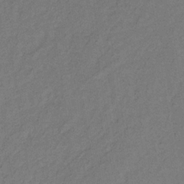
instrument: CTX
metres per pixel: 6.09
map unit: lHb
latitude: -32.9542
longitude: 65.1809
